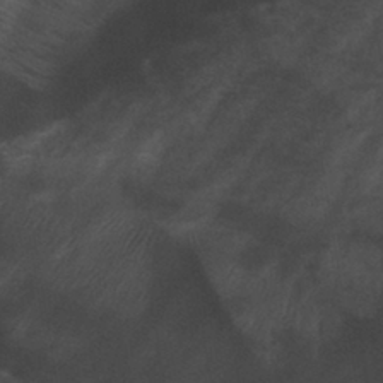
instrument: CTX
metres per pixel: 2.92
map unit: lHb
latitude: -40.7085
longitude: 77.8044
